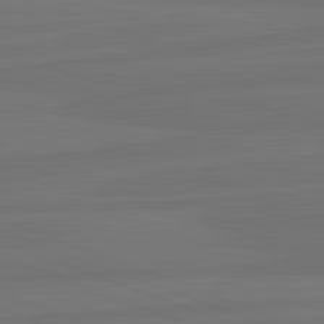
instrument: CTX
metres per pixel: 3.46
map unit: lApd
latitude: 82.3845
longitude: -179.8206
